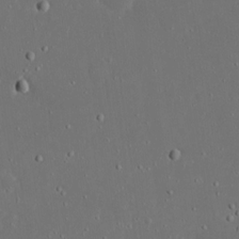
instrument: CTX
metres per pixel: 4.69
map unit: eHh
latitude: 19.4804
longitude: -72.6869
